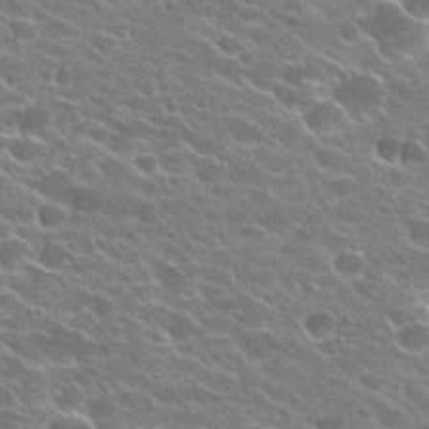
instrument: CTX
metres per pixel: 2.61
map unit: Hto
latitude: 24.1011
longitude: -40.9324
